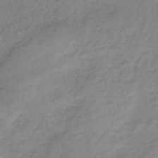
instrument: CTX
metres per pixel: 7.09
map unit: eHh
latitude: -44.3495
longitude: -29.5182
